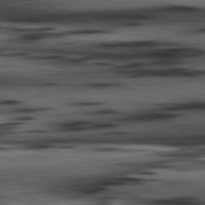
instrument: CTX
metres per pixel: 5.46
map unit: lApd
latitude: 80.6113
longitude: 157.3132
